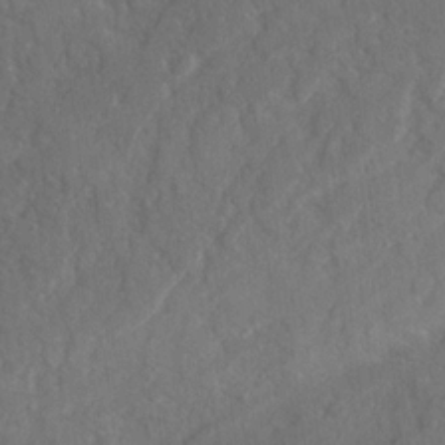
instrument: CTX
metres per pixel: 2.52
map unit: Ave
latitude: 20.2523
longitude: -130.3846
